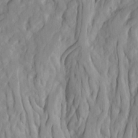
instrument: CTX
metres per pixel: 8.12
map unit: Ave
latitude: 23.2348
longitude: -133.0458
